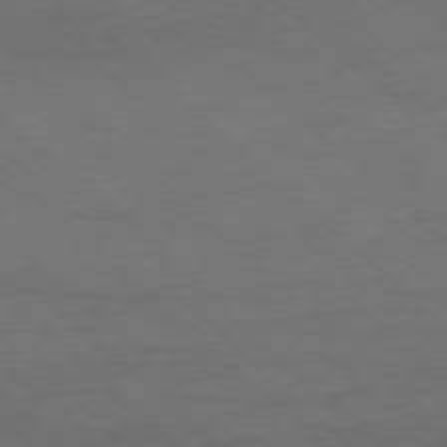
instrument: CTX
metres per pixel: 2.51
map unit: Ap
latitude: -78.1605
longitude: -86.3656
